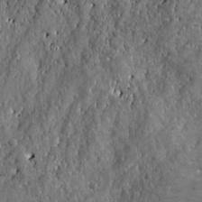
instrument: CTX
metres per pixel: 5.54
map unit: Ave
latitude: 17.2537
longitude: -133.2915
